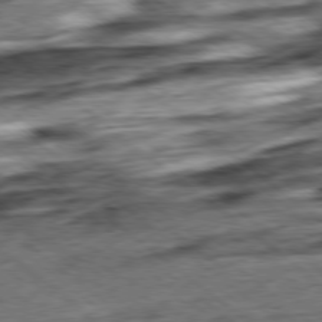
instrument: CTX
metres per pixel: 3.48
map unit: Ap
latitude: -79.0486
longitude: -76.7246
